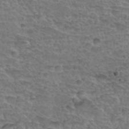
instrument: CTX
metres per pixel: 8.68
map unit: Hto
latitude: 35.2159
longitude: -45.2537
